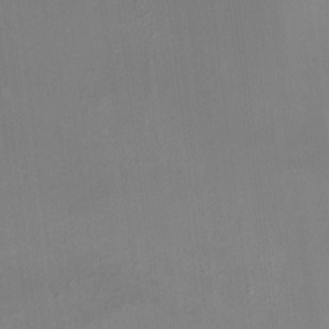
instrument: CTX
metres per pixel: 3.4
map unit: HNhu
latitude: 6.0633
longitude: 10.6708
